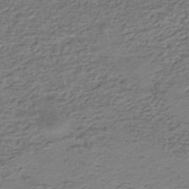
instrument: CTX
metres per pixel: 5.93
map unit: HNhu
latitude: -42.8030
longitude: 101.5210
